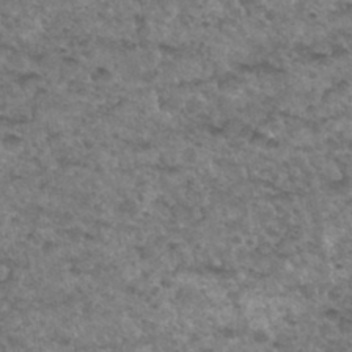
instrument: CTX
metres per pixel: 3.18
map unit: Hto
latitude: 32.7813
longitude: -48.6679
